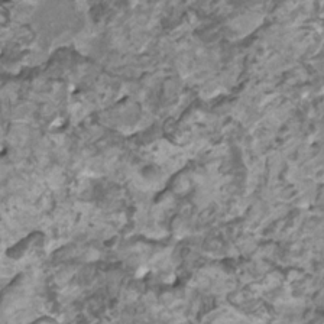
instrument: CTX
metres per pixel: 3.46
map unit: HNhu
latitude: 1.6127
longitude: -0.9702
